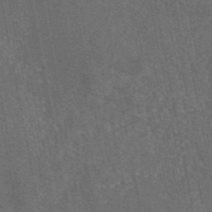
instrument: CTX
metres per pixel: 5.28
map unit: eAb
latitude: 46.5168
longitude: 108.4629
